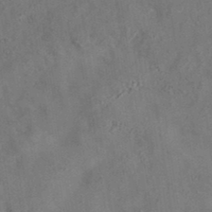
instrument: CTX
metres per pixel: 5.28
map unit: eAb
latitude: 35.2726
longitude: 111.4643
